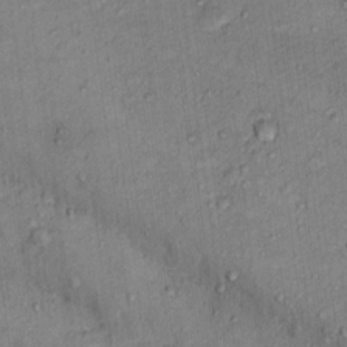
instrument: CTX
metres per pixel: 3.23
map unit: Nhu
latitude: 15.2348
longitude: -31.6127
